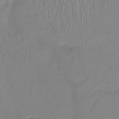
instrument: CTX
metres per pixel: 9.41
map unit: Htu
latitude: -14.8030
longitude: -44.8191
